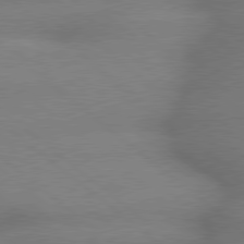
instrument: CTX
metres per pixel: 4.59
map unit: lApd
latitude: 79.3860
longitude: -166.5356
